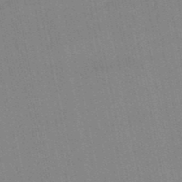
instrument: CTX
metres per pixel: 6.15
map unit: lHb
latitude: -49.3132
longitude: 80.1984
